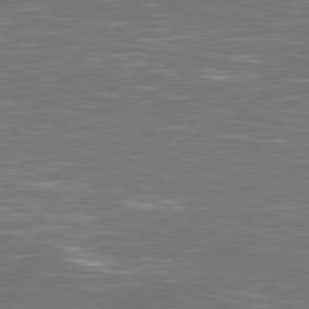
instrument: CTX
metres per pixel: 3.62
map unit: Hpe
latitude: 78.0633
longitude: -120.8758
